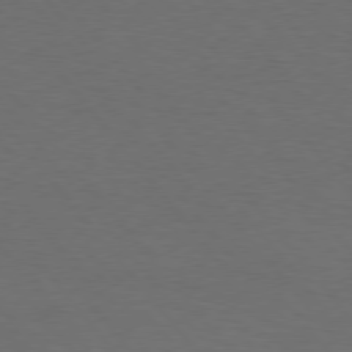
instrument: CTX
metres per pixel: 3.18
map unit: Hpe
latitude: 75.8583
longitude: -131.3104
